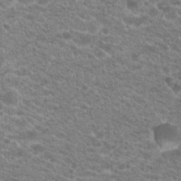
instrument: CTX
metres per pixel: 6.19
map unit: Hto
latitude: 20.9703
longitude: -39.0647
